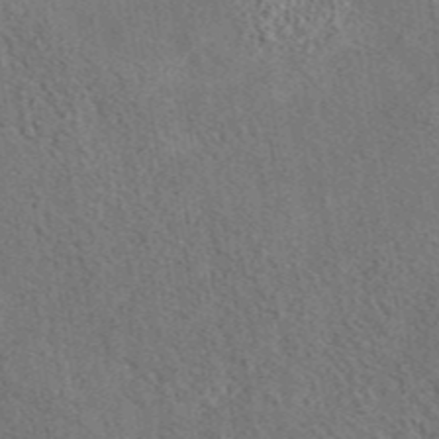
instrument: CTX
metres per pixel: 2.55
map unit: eAb
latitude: 42.8758
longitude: 110.5384
